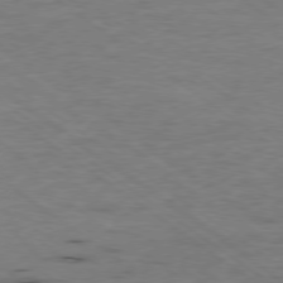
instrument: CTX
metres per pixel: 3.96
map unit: Hpe
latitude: -79.3509
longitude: 9.2754
